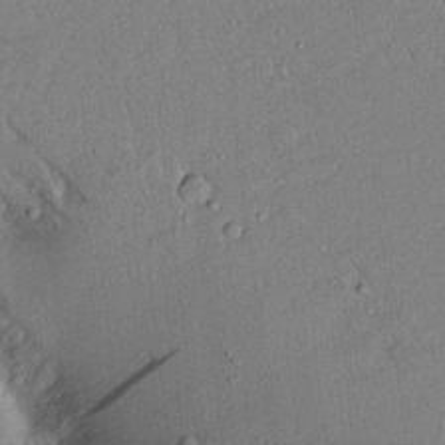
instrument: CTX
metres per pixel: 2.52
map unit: Aa
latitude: 17.2159
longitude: -148.3089
